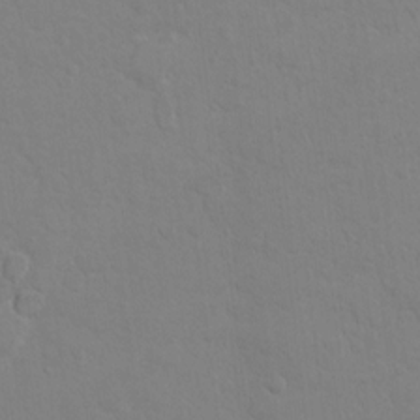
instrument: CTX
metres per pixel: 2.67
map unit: Ht
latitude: 11.7639
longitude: -33.4993
